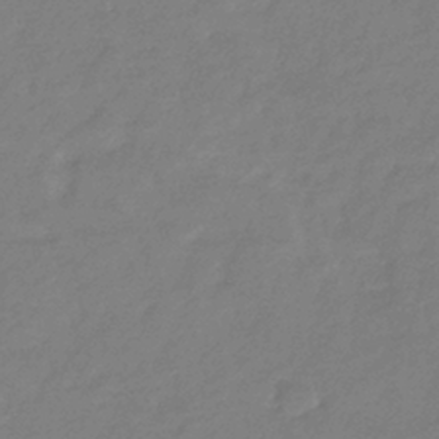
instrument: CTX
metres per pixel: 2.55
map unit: eHb
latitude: -37.3131
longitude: 78.7652
